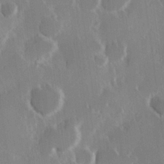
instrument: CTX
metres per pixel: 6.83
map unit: Hve
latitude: 23.4615
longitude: 146.4629
